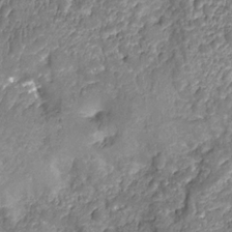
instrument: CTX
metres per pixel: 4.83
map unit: Nhu
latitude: -12.5763
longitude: -23.2159
